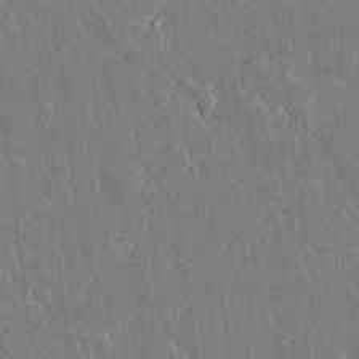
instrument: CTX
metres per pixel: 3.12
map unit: lAvf
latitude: 14.9703
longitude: -128.5735
